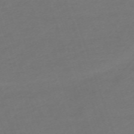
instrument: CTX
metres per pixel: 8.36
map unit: eHh
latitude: -63.2565
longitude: 53.5588
